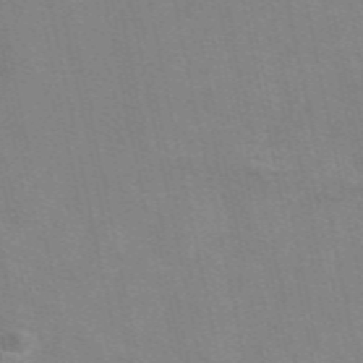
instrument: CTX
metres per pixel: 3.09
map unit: eAb
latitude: 50.2333
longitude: 106.0850
